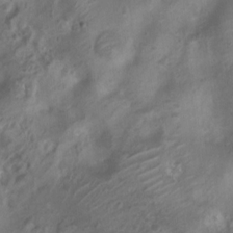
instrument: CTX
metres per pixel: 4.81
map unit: Nhu
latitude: 6.8947
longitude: -21.6127
